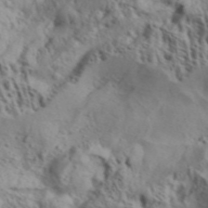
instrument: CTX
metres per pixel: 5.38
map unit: Aa
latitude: 31.5183
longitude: -136.3468
